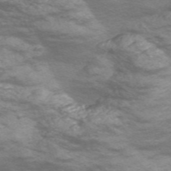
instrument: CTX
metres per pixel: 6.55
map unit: Nve
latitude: -57.8611
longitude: 54.3495
